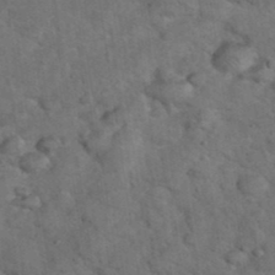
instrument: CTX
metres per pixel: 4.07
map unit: eHh
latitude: 37.5749
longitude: -67.0647
